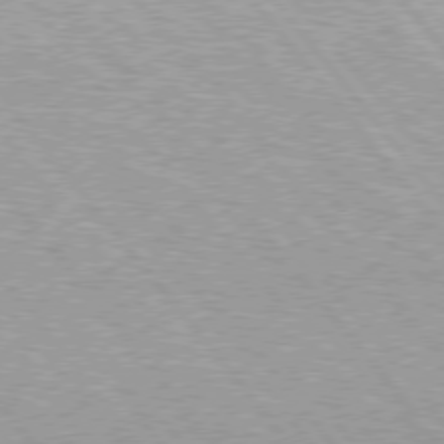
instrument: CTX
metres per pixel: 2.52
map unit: Hpe
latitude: 76.2711
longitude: -156.6679
